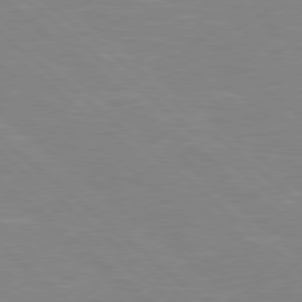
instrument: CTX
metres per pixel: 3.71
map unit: Hpe
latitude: 77.9717
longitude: -141.1025
